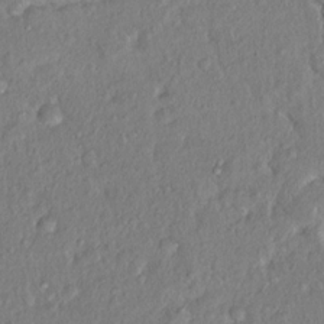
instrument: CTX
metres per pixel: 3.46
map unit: Hto
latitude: 14.7625
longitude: -29.6694
